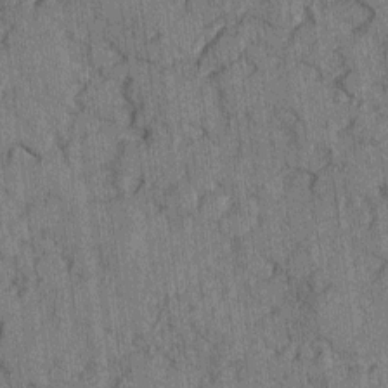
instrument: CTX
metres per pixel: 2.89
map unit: lAvf
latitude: -2.5195
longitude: -107.6505
